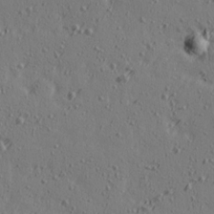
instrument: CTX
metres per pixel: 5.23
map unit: Ave
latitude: 14.5168
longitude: -106.1389
